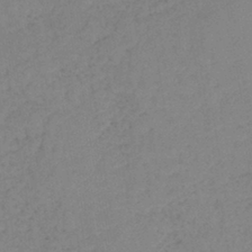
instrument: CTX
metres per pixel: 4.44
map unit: eHb
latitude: -40.0850
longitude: 77.7289
